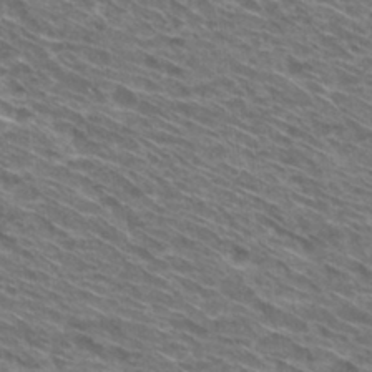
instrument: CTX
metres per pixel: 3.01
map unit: Hto
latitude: 30.3279
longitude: -44.8002
